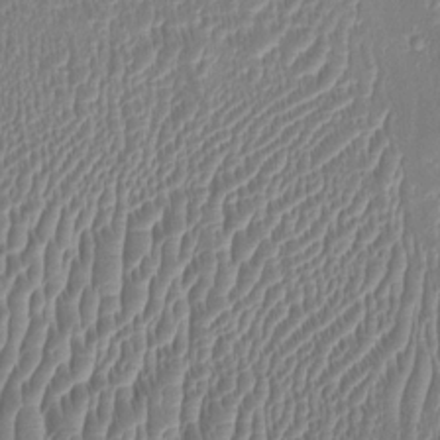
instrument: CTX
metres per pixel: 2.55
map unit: HNhu
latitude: 4.1956
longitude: -7.1025
